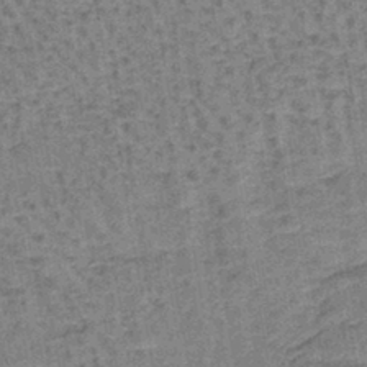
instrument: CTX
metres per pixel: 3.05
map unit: lHb
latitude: -40.7274
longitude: 57.7666
